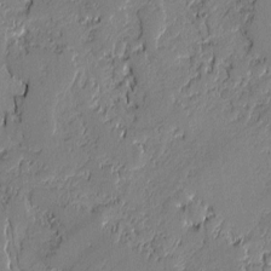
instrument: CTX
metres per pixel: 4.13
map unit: lAvf
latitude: -0.5196
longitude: -108.4223
